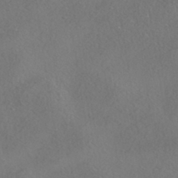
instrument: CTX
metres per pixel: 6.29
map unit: HNhu
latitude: -41.5399
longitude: 102.5574
